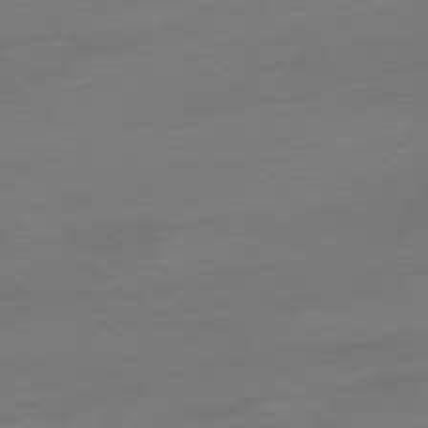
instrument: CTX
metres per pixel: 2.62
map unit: Ap
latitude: -78.1228
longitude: -58.9325
